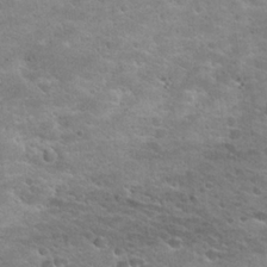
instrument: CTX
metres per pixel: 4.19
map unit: Hto
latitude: 25.0647
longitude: -49.7639
